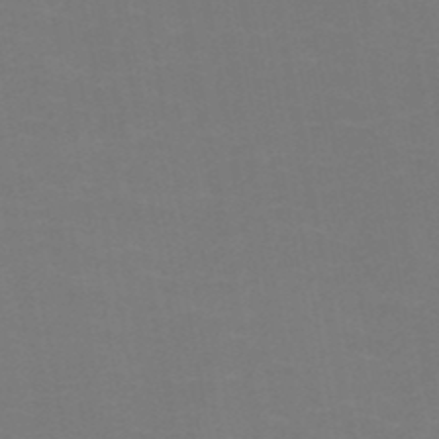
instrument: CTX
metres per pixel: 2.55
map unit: HNb
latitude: -49.1620
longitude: -46.2145
